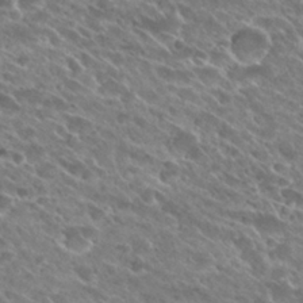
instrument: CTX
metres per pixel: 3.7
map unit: Hto
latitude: 27.7828
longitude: -41.8016
